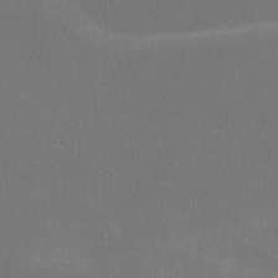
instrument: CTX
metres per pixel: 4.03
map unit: lHvf
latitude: -11.5399
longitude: -99.9339
